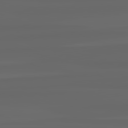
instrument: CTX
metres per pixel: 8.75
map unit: lApd
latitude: 82.4412
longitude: -172.2522
